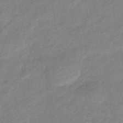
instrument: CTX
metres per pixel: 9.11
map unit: eHb
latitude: -41.1431
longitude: 82.7652
